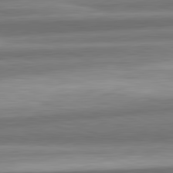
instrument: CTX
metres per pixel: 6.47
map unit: lApd
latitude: 82.4034
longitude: 178.7274
